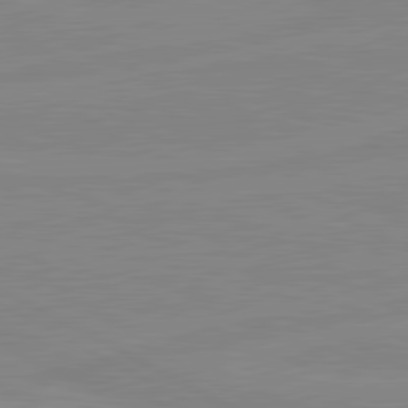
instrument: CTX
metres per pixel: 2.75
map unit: lApd
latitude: 81.0458
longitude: -176.0255
